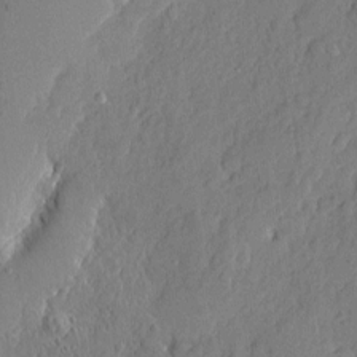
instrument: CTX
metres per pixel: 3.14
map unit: eHh
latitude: 6.4979
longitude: -75.1781
